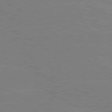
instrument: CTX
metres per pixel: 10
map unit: lApd
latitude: 80.4601
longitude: -127.4804
